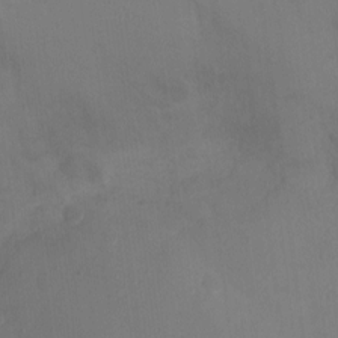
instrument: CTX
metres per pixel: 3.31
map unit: Ht
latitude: -11.9367
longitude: -35.0647
